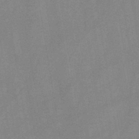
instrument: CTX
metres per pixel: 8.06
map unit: HNb
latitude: -45.5777
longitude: -38.3278
